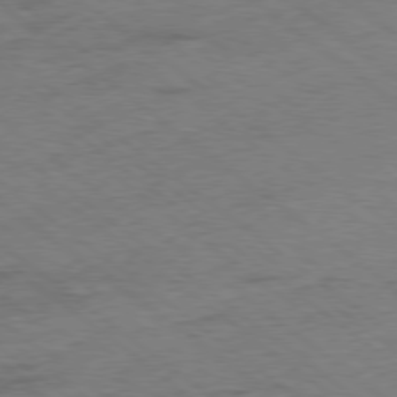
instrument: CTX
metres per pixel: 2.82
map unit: Ap
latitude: -78.9919
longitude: -50.0633
